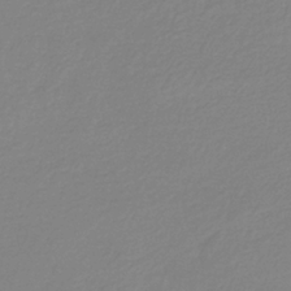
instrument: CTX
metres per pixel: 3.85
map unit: HNb
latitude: -35.1431
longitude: 51.9745
